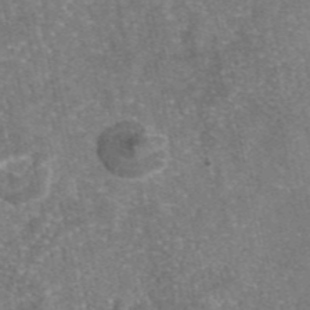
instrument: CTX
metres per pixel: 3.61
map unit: eAb
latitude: 46.2712
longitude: 105.2376
